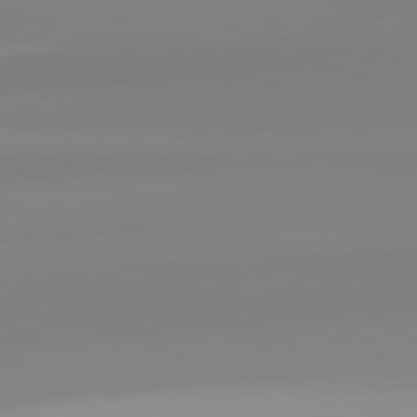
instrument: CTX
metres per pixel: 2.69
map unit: lApd
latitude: 82.4790
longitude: 173.9745
